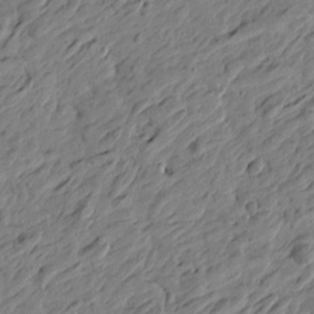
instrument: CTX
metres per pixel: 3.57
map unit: Htu
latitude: -3.4643
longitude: -179.7450
